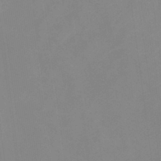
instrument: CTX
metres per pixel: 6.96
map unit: eHb
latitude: -37.4454
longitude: 75.0676
